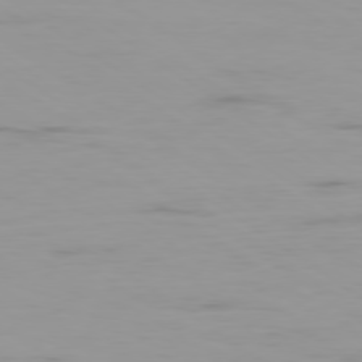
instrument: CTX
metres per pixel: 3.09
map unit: Ap
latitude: -79.2565
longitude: -103.0836
